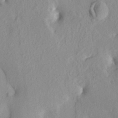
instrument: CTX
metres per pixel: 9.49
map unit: HNhu
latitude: 3.6127
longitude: 5.7099
